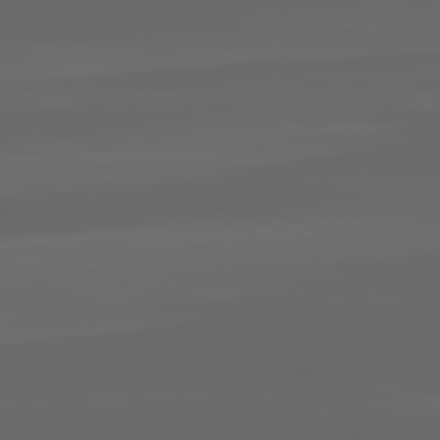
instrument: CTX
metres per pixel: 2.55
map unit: lApd
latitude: 82.3656
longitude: -172.0255
